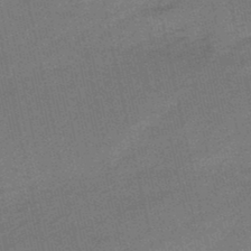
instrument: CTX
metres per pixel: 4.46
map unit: eHb
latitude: -46.7274
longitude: 85.7288
